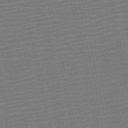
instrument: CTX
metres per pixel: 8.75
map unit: HNb
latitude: -52.1227
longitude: -47.9150
